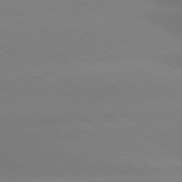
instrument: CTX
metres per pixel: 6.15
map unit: lApd
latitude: 80.4223
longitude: -146.7813
